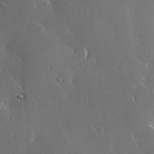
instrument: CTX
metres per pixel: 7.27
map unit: Hve
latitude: 22.8758
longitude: 146.4062
